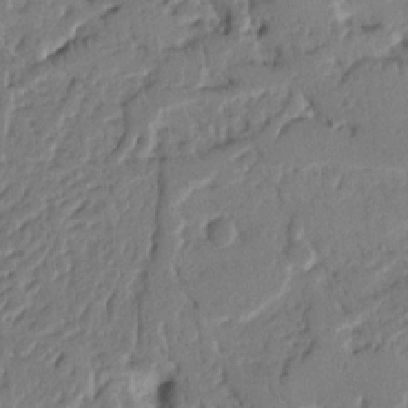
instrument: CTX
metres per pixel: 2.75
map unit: Nhu
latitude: 15.2537
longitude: -78.7813
